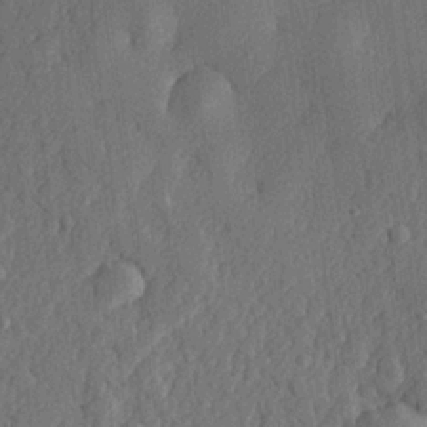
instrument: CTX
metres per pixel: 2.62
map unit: lHvf
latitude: 22.7813
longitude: 142.8596
